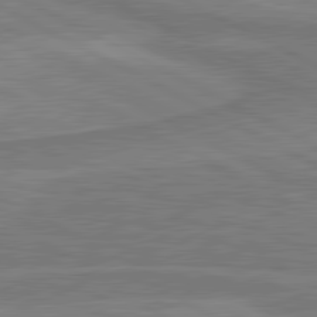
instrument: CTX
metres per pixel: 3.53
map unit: lApd
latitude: 81.1403
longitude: 173.3698
